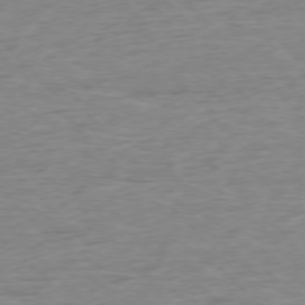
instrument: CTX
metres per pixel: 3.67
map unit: Ap
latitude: -76.8219
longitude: -89.0270
